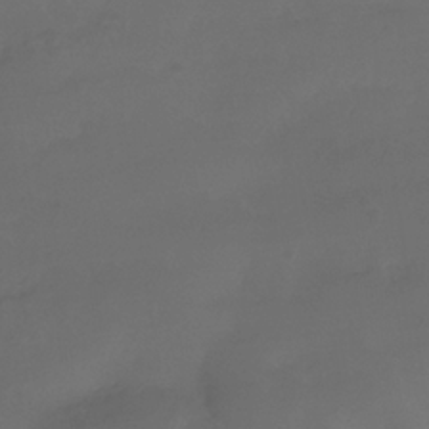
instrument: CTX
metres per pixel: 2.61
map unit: Nhe
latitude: -35.9556
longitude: -92.2522
